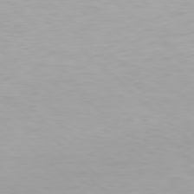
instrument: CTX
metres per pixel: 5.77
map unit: Hpe
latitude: 78.2523
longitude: -170.3467
